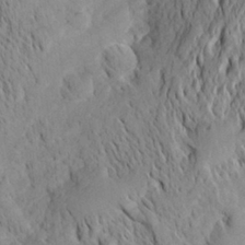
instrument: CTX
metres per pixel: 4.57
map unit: Aa
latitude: 26.8002
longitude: -144.9514
